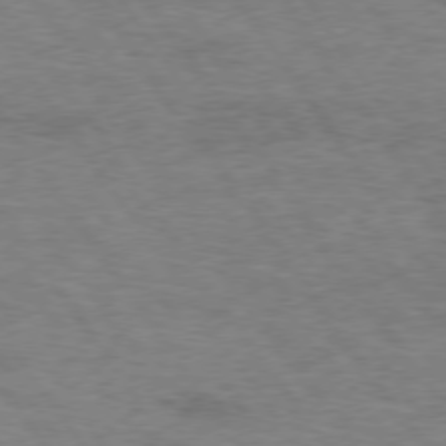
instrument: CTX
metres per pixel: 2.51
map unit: Hpe
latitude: 74.6302
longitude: -142.8002
